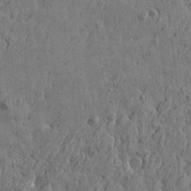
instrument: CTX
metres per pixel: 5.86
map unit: Htu
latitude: -6.0850
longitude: 179.7666
